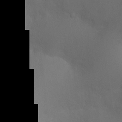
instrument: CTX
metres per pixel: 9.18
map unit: Ht
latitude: -3.7666
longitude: -25.5560
